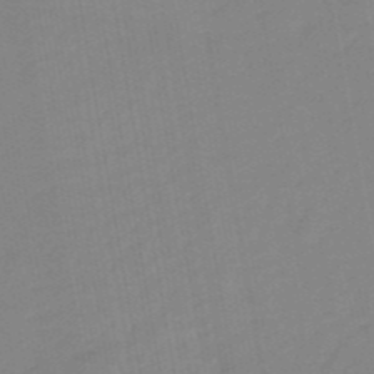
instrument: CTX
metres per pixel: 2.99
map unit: eHb
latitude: -48.4629
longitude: 87.7667
